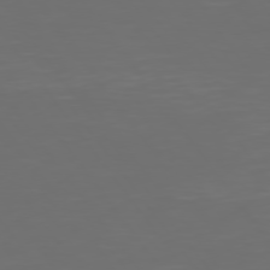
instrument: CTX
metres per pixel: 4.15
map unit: Hpe
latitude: 74.5735
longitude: -124.9513
